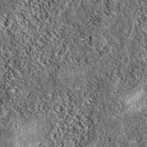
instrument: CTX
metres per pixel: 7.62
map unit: eAb
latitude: 38.1767
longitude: 106.3873
